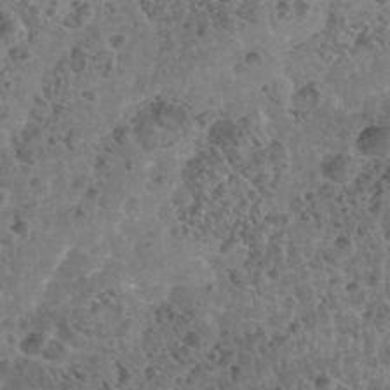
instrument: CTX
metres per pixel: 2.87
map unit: Nhe
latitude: -41.9178
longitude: -111.4427
